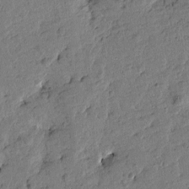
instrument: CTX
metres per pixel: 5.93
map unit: Htu
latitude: -1.7856
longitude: -175.8394
